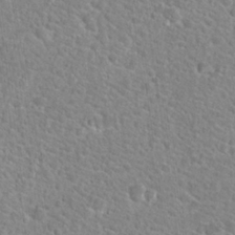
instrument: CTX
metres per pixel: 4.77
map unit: Hto
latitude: 24.2333
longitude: -48.8758
